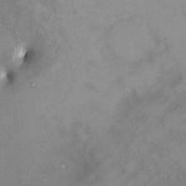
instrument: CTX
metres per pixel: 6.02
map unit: HNhu
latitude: 2.1955
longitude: 8.5763
